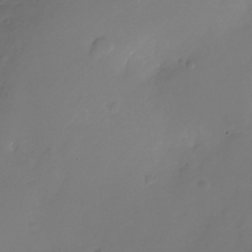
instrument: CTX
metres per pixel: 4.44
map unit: Nhu
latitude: -26.6329
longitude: -72.5357
